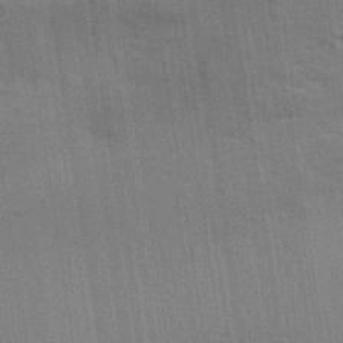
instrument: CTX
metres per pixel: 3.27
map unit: Aa
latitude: 32.8002
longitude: -140.0822
